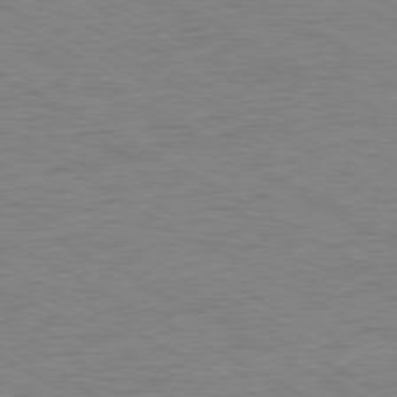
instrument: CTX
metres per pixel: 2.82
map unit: Ap
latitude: -80.8597
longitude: -86.9136
